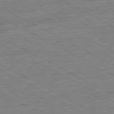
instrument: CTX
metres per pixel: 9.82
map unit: Ap
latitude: -80.7841
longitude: -77.0836
